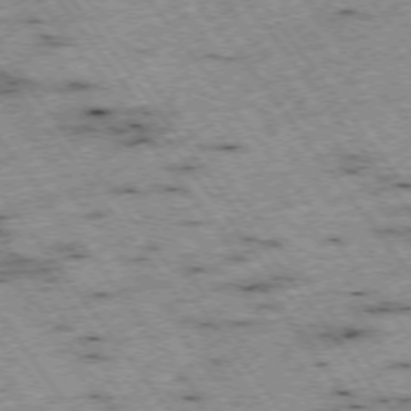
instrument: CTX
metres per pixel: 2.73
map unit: Hpe
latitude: -74.6141
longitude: 4.5196
